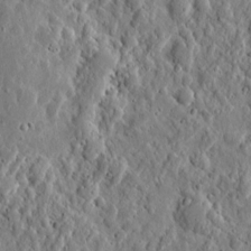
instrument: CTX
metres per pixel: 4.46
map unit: eHh
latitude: 10.5357
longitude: -73.6694
